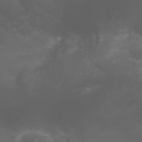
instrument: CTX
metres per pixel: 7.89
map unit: Nhu
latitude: 22.4412
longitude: -65.1025
